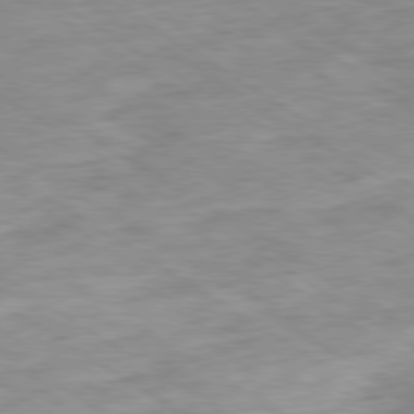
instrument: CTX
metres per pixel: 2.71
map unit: Ap
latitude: -80.1228
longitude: -75.2537
